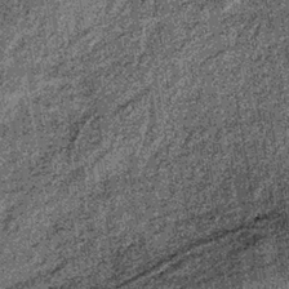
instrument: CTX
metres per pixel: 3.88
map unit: lHb
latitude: -37.2753
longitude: 64.8408
